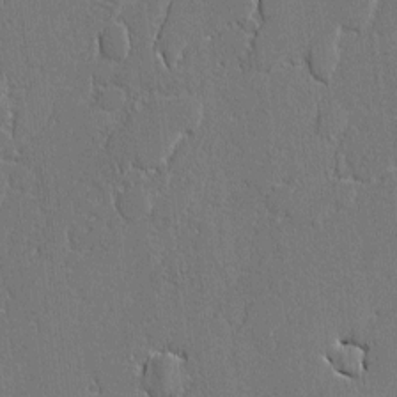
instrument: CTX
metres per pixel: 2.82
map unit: lAvf
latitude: -0.3685
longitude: -108.9891
